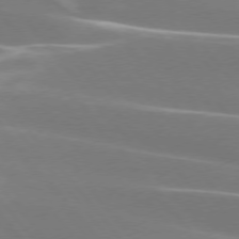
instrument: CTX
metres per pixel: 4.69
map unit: lApd
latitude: 75.3671
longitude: -63.3293
